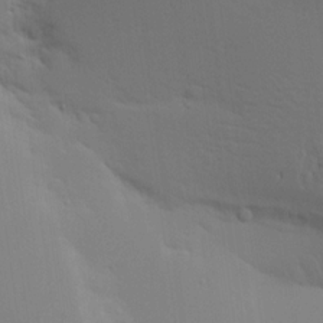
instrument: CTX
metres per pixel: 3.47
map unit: Aa
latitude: 18.5356
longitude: -142.8947
